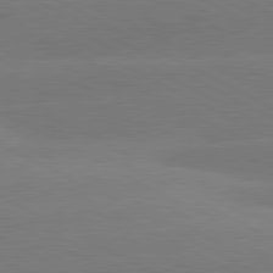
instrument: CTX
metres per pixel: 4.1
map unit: lApd
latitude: 81.0458
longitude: -153.4993
